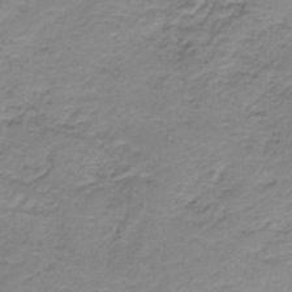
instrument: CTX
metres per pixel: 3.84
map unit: HNb
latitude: -35.3321
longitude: 58.2550
